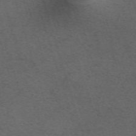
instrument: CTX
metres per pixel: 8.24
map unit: ANa
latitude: 52.1389
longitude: -70.9891
